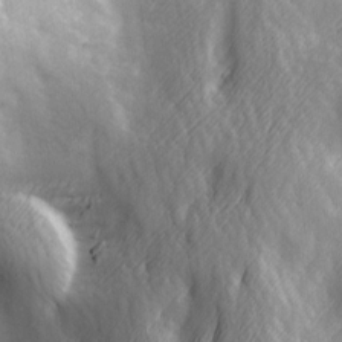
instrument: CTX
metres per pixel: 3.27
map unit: Ave
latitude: 13.4993
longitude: -104.7247
